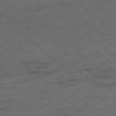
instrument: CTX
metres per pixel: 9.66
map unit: Hpe
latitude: -78.4251
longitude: 16.6708
